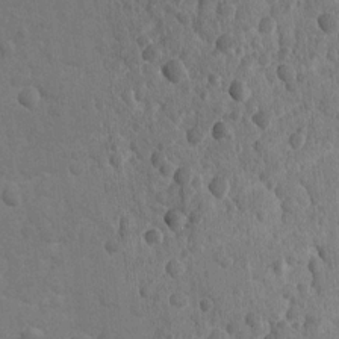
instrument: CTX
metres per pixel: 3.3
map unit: lAvf
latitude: -8.9919
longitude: -120.0633
